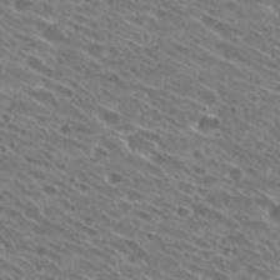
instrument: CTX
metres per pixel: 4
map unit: Hto
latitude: 29.0647
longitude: -45.1214
